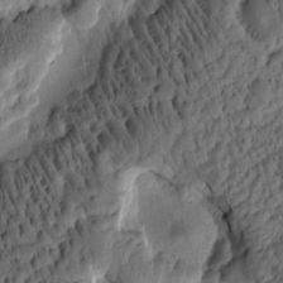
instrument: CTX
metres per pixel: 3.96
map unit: eHh
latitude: -0.6519
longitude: 15.7856
